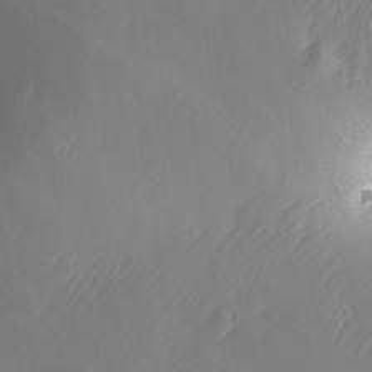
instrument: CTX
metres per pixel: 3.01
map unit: Ave
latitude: -6.4818
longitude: -120.1578
